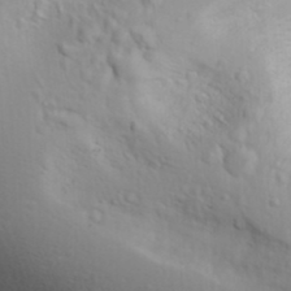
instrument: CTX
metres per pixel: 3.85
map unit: Aa
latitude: 29.5560
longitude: -146.0444
